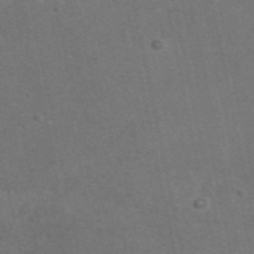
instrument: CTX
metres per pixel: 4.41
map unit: eAb
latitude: 47.1970
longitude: 115.6533
